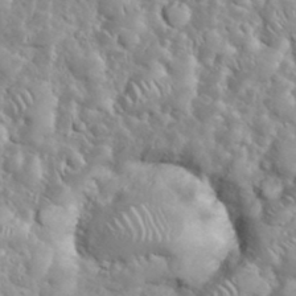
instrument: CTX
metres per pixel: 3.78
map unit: eHh
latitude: 35.1403
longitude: -61.4426
